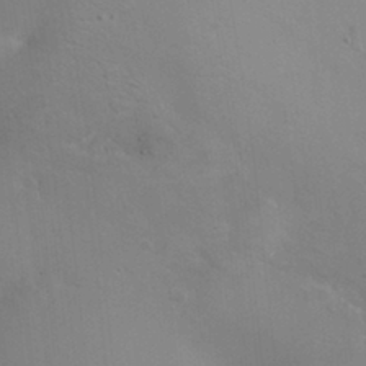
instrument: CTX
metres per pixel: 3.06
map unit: HNhu
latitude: 7.5182
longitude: -0.7246
